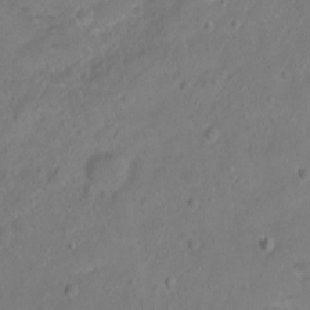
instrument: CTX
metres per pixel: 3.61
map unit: Ht
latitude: -8.5574
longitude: -36.5735
